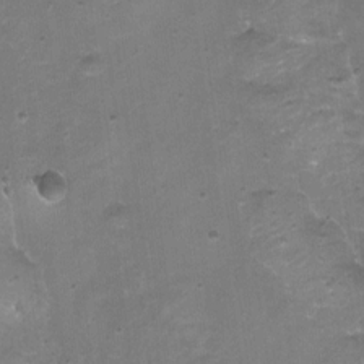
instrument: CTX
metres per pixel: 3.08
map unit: Aa
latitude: -8.6896
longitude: -71.6505
